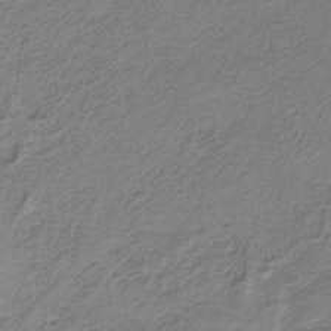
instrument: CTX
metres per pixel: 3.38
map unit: HNb
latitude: -34.8786
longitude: 56.7841
